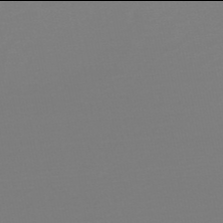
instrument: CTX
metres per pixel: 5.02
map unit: HNb
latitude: -50.0094
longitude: -42.9514
